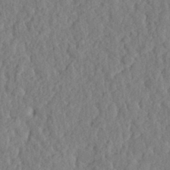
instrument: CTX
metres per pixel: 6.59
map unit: eHh
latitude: 27.6505
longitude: -76.7813
